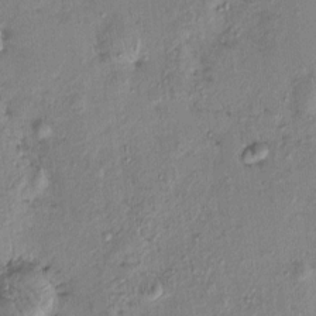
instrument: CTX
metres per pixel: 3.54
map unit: eHh
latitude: -0.0850
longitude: 16.5574
